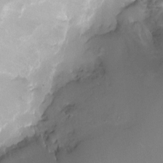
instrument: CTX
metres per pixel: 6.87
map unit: HNhu
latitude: 0.7057
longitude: -3.1781
